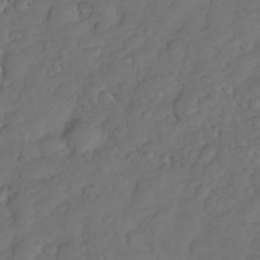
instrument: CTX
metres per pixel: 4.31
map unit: Nhe
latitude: -34.0661
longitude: -143.1781
